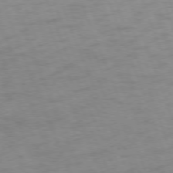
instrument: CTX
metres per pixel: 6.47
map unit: Ap
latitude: -75.0487
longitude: -74.4979
